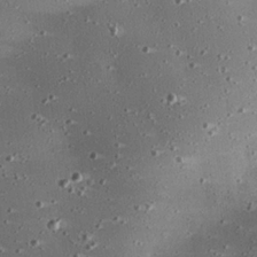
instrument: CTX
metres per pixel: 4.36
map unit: eHh
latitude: 24.6301
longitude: -88.9703
